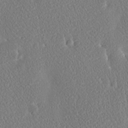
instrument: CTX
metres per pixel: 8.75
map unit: Htu
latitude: -4.3306
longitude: 174.3684
